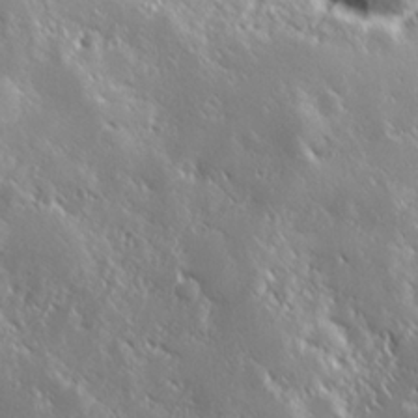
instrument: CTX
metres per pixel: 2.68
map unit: Hve
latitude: 25.1970
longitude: 146.0472
